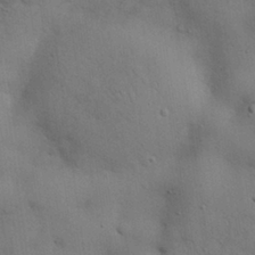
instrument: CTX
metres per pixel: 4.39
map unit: Nhu
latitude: 28.6868
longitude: -69.8017
